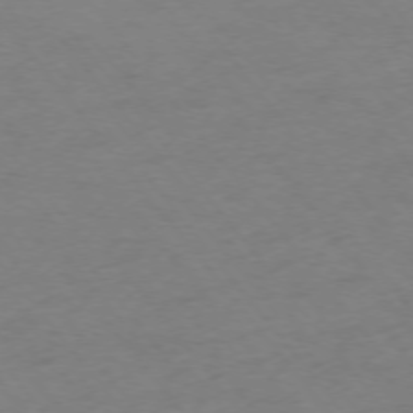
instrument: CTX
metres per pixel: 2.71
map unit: Ap
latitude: -75.4644
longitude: -67.0080
